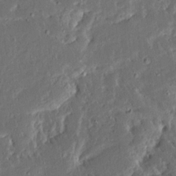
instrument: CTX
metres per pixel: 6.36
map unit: Ave
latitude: 15.1026
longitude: -138.9136
